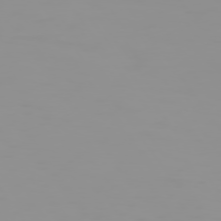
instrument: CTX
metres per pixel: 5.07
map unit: Hpe
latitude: 74.3089
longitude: -128.4601
